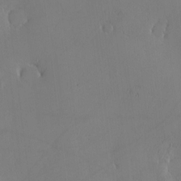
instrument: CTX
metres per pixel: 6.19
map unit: eHh
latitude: -3.8989
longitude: 16.3307
